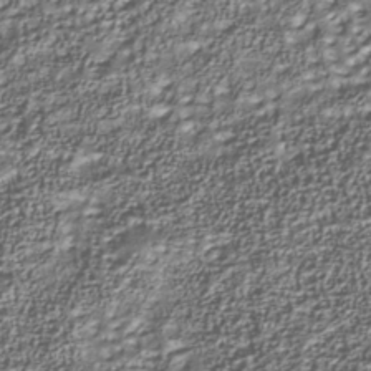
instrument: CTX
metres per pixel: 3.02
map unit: Nhu
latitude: -39.8423
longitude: -85.6505
